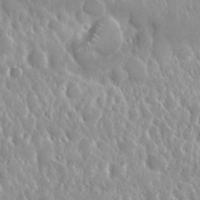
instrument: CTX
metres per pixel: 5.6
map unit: Nhu
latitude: 24.8380
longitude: -60.6301
